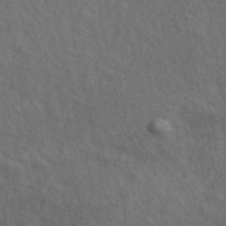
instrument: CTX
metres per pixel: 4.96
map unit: ANa
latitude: 47.8962
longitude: -76.2522
